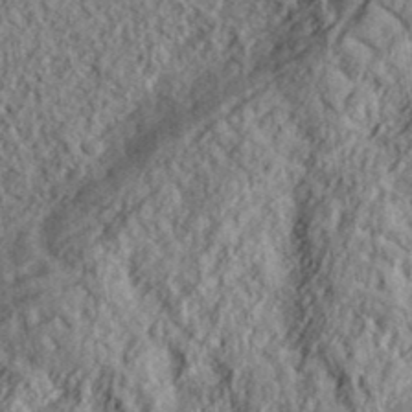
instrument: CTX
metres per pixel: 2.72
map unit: eHh
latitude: 37.8206
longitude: -81.4993
